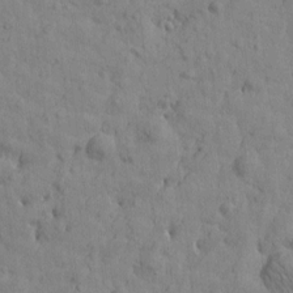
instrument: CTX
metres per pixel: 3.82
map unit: Htu
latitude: -1.9179
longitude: -175.4615
